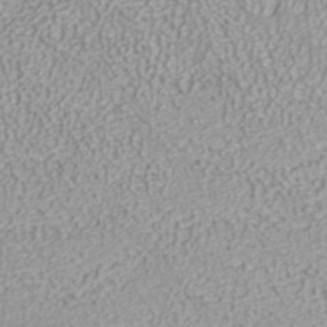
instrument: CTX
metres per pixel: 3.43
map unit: ANa
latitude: 40.6490
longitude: 25.8233
